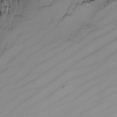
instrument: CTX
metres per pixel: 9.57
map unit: Nhu
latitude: -6.3873
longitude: -85.8583
